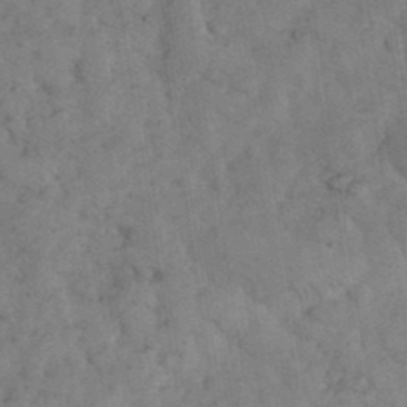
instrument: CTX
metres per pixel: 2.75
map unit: eHh
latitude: 36.0444
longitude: -67.9906
